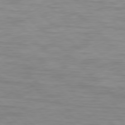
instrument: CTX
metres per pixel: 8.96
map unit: Hpe
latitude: 77.8016
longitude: -123.7261
